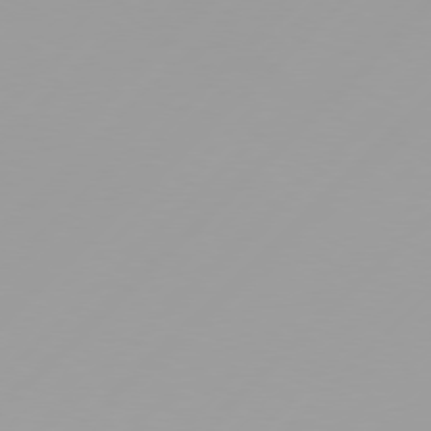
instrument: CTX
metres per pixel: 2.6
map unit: Hpe
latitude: 77.5182
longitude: -138.6113
